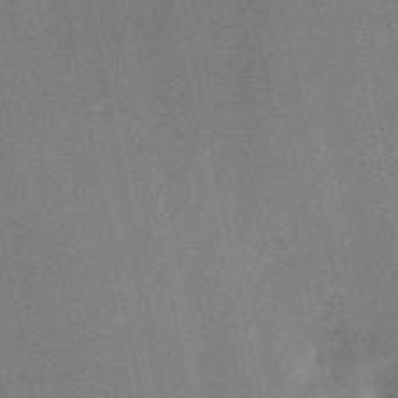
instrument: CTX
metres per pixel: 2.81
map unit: HNb
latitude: -52.3495
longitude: -46.6869
